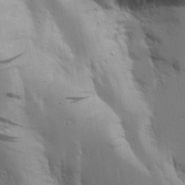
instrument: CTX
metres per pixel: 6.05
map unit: Aa
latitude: 18.5356
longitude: -126.2523
